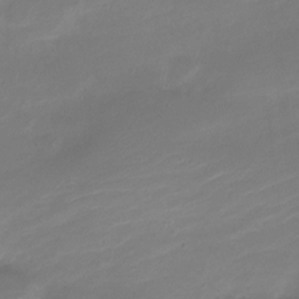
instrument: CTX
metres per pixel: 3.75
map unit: Nve
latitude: -21.3131
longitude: 105.7099
